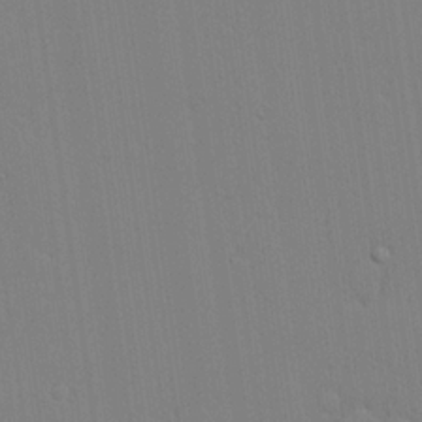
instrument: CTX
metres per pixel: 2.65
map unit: lHvf
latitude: 20.6302
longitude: 142.5384
